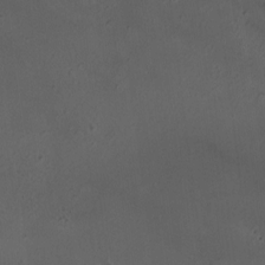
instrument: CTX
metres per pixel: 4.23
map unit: HNhu
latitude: 5.9339
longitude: 9.8044
